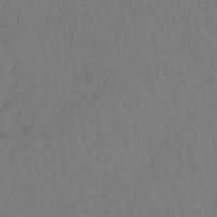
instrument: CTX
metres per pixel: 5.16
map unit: lHb
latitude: -45.3510
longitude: 67.8800
